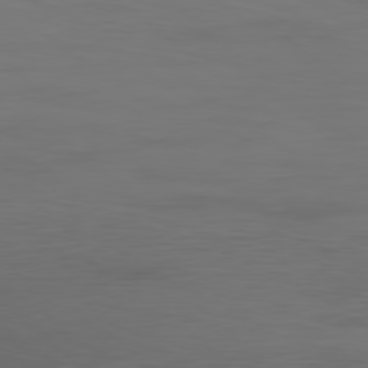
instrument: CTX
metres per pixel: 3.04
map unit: Ap
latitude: -79.5210
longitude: -70.7813
